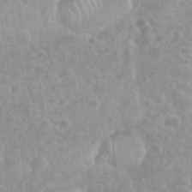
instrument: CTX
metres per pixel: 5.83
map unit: eHh
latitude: 35.2914
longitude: -61.8583
